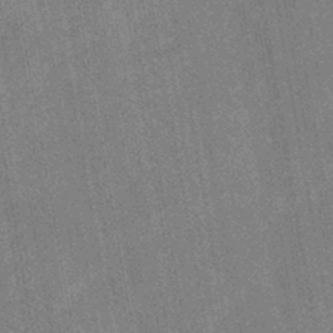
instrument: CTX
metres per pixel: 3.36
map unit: HNb
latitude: -44.5196
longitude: -37.8017
